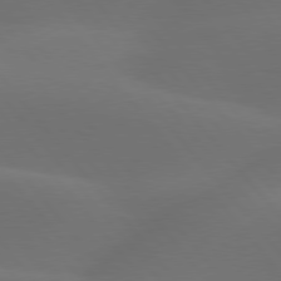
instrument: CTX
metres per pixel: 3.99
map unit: lApd
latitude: 77.9150
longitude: -52.8947
